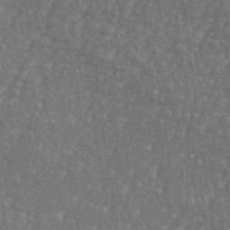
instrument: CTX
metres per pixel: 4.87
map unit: eHh
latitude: 35.4426
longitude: -133.7072
